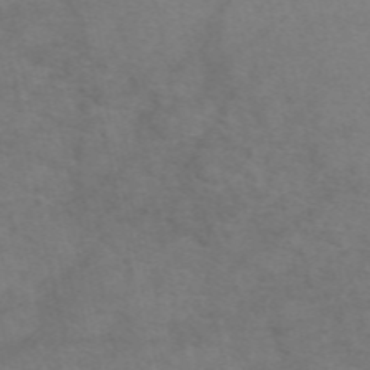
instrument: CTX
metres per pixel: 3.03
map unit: eAb
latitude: 50.3089
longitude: 104.4251
